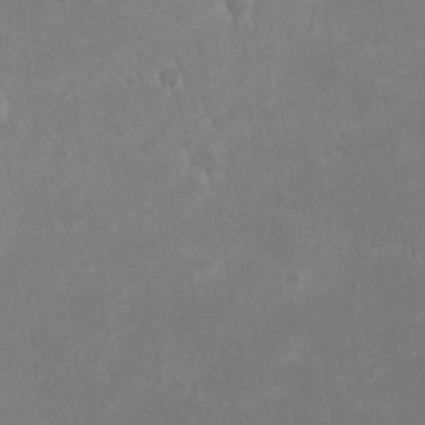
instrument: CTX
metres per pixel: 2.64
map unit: eHh
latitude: 20.4601
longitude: -69.1403
